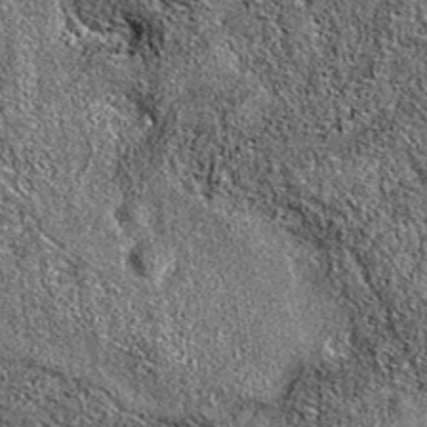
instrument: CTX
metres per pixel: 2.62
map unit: eAb
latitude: 36.8002
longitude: 111.1053
